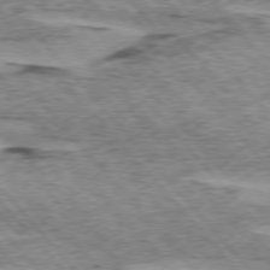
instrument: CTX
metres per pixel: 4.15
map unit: lApd
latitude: 75.2915
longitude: -77.7827
